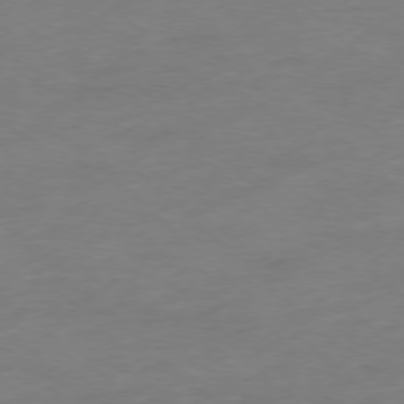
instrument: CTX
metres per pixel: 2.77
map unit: Ap
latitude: -77.4832
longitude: -63.8017
